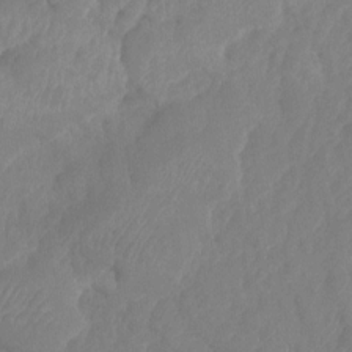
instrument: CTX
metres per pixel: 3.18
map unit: HNhu
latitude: -24.5196
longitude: 49.6344
